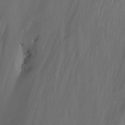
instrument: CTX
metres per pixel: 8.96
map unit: Nhu
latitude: -12.9542
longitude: -64.3279
